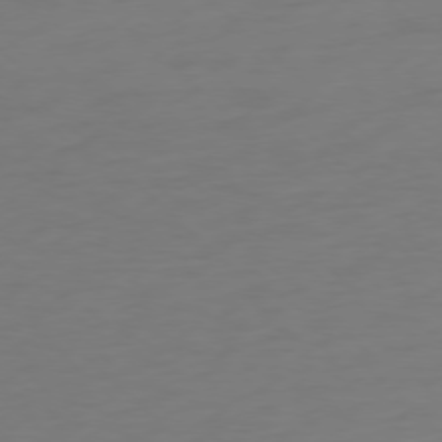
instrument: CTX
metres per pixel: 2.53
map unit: Ap
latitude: -77.7478
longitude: -67.8016
